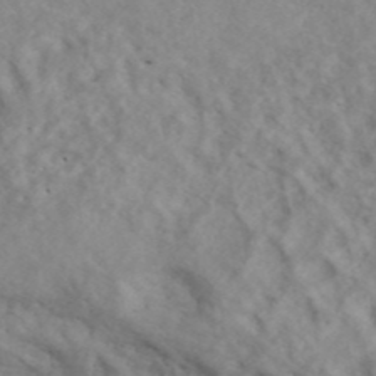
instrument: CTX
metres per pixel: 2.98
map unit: ANa
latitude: 43.0270
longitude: 27.0675
